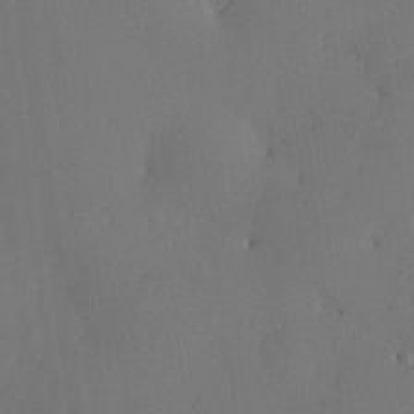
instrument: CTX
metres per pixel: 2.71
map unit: eHh
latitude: -3.4643
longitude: 17.0298
